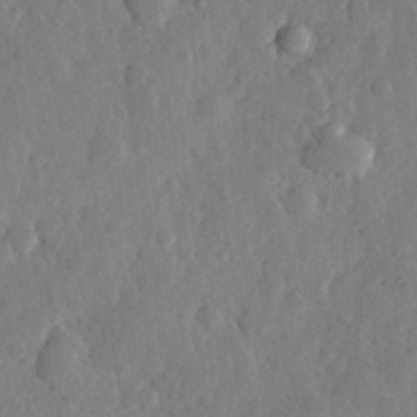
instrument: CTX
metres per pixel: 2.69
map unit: Hve
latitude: 24.7624
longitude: 149.9178
